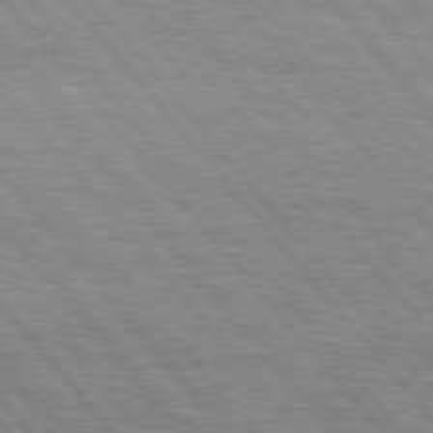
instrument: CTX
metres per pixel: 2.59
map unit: Hpe
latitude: 75.9717
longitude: -153.5182
